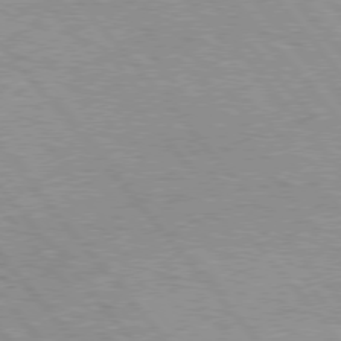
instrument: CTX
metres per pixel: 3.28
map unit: Hpe
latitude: 76.3278
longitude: -156.9135
